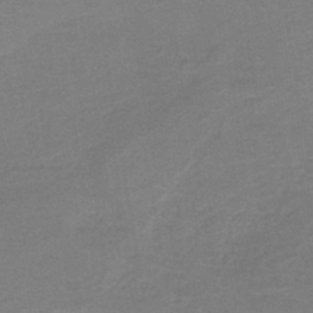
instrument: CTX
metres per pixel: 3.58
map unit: HNb
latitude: -43.2564
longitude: 49.4455
